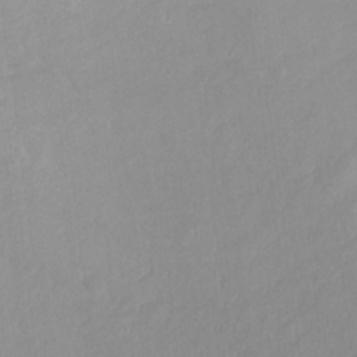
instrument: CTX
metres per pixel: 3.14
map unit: Ht
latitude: -15.1809
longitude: -43.8394
